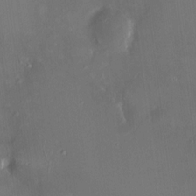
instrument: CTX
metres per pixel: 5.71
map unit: HNhu
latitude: 7.1403
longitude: 8.5952
